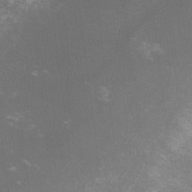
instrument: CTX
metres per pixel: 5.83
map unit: lHvf
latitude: -13.7478
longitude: -102.3089
